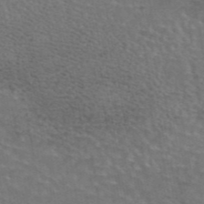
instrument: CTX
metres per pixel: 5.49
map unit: eAb
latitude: 44.7246
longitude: 107.7100
